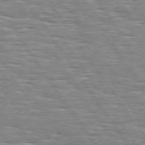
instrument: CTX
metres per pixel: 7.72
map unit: Hpe
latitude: 74.4034
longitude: -138.1200
